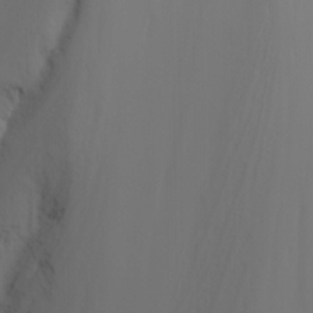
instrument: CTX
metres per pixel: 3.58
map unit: Nhu
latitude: -5.0108
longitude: -69.9150
